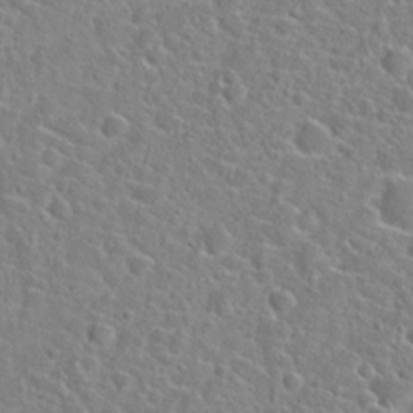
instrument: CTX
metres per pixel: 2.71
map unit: Hto
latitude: 21.7639
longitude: -45.1592
